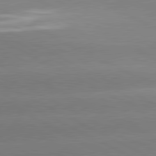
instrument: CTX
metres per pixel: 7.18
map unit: lApd
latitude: 81.0458
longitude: -150.6679
